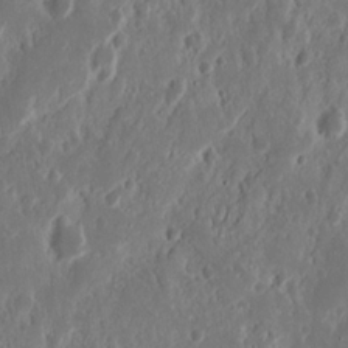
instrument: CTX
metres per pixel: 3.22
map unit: Nhu
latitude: 13.4804
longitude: -73.1215
